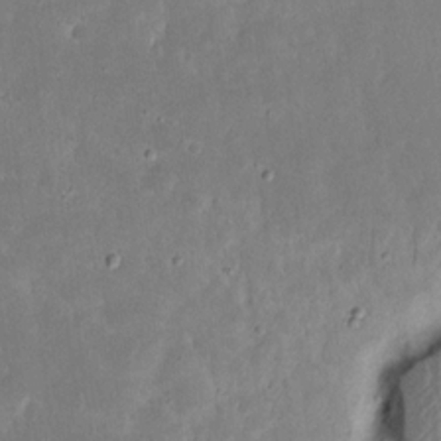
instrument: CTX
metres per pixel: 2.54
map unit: eHh
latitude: 16.6113
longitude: -72.7813
